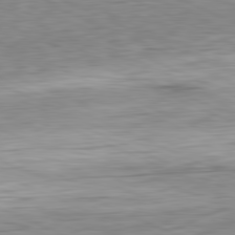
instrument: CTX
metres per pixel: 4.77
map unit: Ap
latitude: -82.0850
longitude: -76.8380
